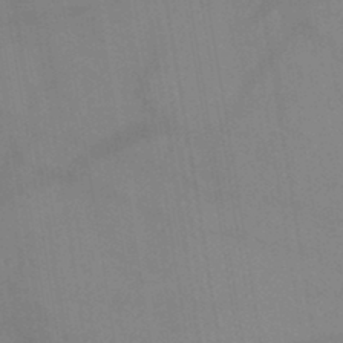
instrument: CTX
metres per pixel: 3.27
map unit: HNb
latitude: -45.3321
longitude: -44.8002
